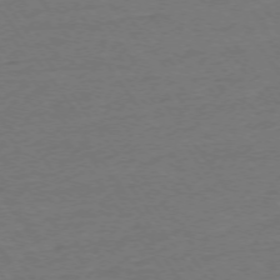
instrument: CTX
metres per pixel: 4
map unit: Ap
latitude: -74.9542
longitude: -81.2159
